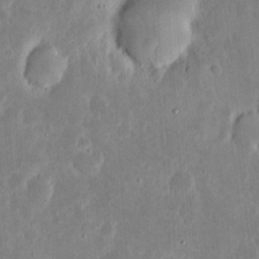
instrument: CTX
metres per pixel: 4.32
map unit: eHh
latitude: 6.0255
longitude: -70.4034
